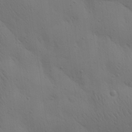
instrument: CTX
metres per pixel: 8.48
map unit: Aa
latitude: 25.5749
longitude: -142.5924
